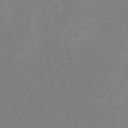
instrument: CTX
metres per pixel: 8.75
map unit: HNhu
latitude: -1.4455
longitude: -4.9325
